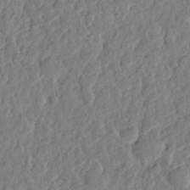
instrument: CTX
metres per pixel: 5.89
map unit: eHh
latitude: 27.4427
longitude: -77.3292
